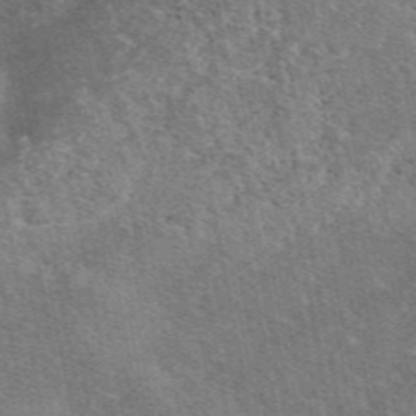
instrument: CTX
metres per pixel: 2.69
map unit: eAb
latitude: 48.6679
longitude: 116.0283
